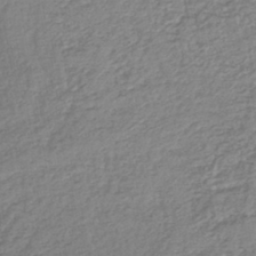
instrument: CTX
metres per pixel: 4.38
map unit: lHb
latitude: -41.2376
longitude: 61.9556
